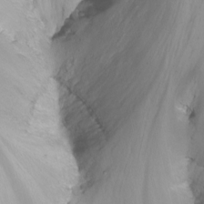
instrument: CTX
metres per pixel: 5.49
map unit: Nhu
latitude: -8.3495
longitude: -67.3292
